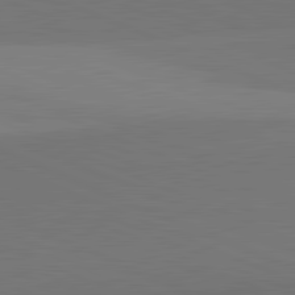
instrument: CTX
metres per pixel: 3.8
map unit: lApd
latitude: 81.9339
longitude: 150.4062
